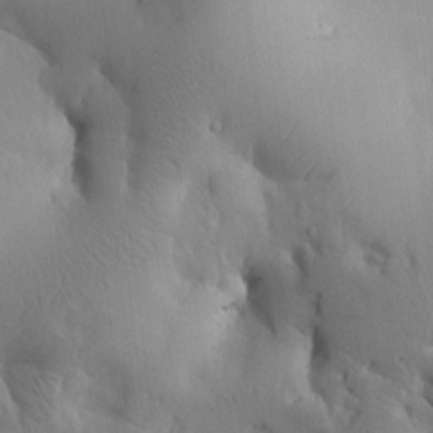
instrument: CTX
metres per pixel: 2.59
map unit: Htu
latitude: -0.6330
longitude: 171.2754
